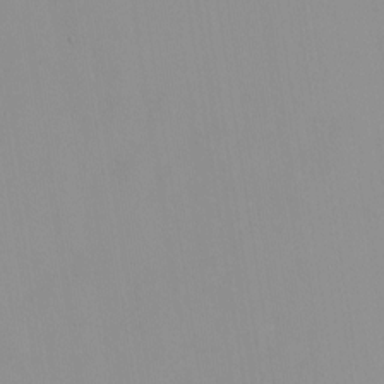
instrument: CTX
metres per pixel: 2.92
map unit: HNhu
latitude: -0.3685
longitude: -6.2522
